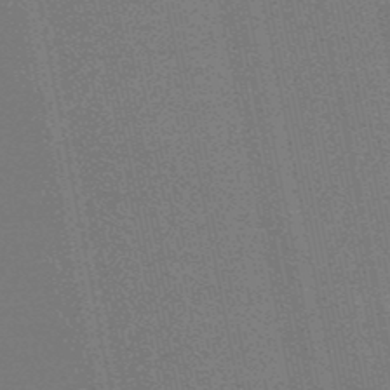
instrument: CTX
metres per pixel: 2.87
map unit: eHb
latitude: -50.1228
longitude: 79.1242
